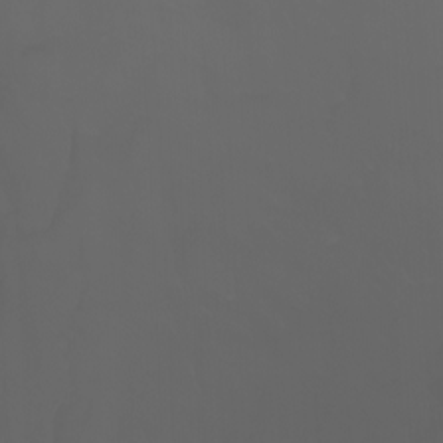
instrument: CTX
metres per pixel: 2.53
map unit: Nhu
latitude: -7.5777
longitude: -82.7435
